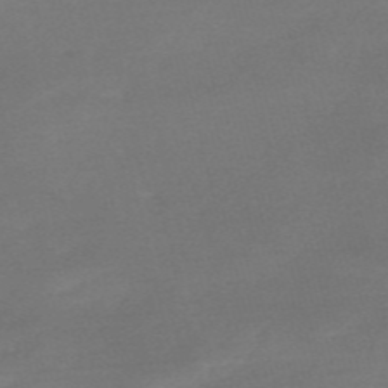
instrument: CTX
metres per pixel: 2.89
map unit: HNb
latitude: -55.8989
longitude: -40.4034
